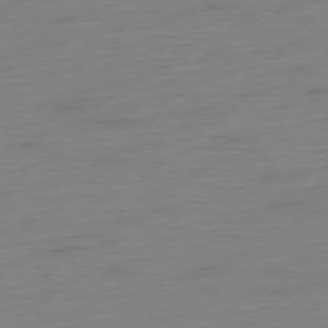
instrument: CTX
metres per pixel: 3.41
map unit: Hpe
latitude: -77.5399
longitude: -13.8017
